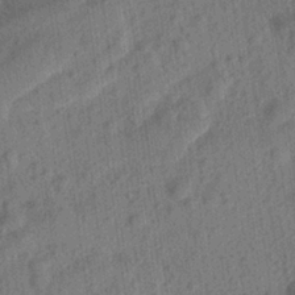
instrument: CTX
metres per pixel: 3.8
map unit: Aa
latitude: 24.6679
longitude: -143.8772
